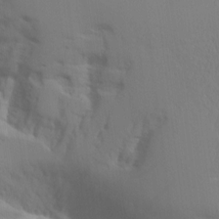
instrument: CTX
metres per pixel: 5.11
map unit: Aa
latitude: 10.9514
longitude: -126.6491
